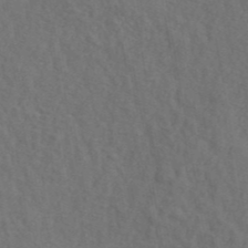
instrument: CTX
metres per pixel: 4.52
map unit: ANa
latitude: 42.4223
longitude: 51.4832
